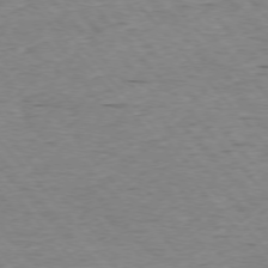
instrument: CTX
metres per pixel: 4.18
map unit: Ap
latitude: -76.0661
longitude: -95.3104
